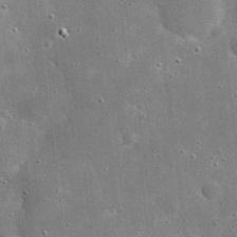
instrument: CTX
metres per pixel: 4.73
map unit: eHh
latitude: 21.1781
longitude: -67.3292
